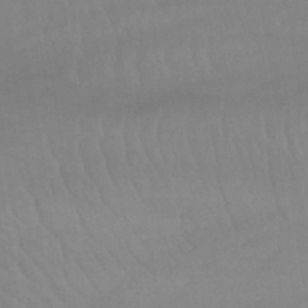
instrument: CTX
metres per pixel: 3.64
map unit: lHb
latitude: -40.2550
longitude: 66.4062
